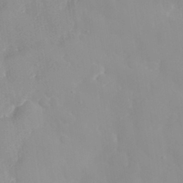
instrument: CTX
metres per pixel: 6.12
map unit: eHh
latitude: 32.0822
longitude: -59.5560
